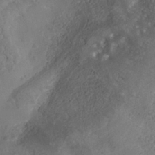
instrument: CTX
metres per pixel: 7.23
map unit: Nhe
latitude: -37.9745
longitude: -117.5371
